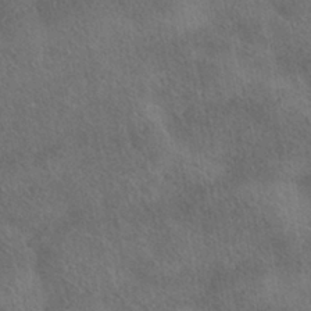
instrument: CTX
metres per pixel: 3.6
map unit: HNhu
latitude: -40.8030
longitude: 98.6140
